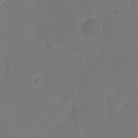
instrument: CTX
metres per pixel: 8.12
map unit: eHh
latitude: 5.5938
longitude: -66.8002
